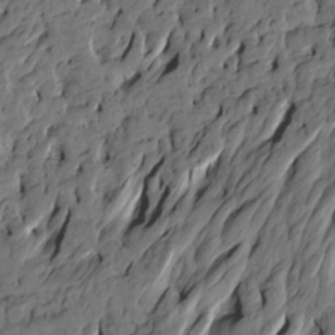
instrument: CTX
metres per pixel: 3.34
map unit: Htu
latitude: -3.9178
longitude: -175.8394
